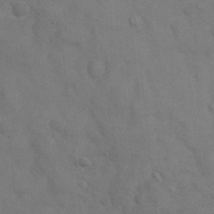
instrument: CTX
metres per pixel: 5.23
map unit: Nhu
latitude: 6.7624
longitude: -24.0822
